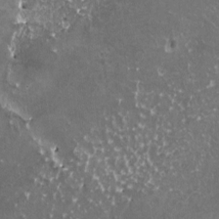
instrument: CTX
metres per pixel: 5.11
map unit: HNhu
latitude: 2.6490
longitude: 6.2739
